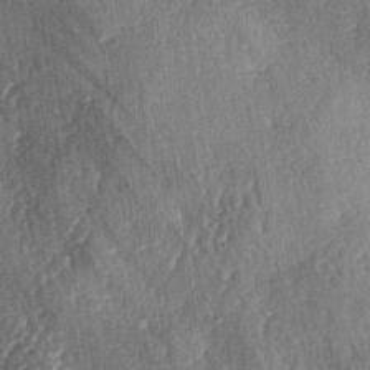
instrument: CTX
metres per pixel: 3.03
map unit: lAa
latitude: -5.2376
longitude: -126.4979
